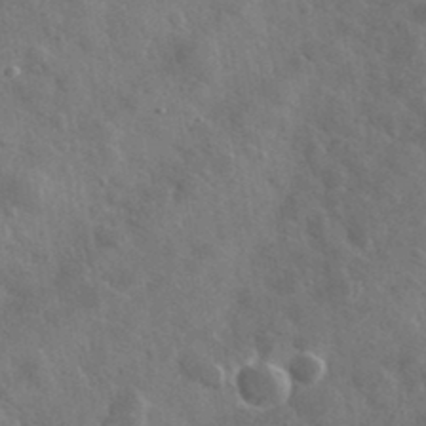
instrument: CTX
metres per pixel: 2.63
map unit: lHvf
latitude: 36.1011
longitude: -89.6694
